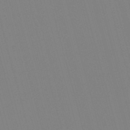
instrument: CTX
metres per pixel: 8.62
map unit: eHb
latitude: -50.3684
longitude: 75.5777
